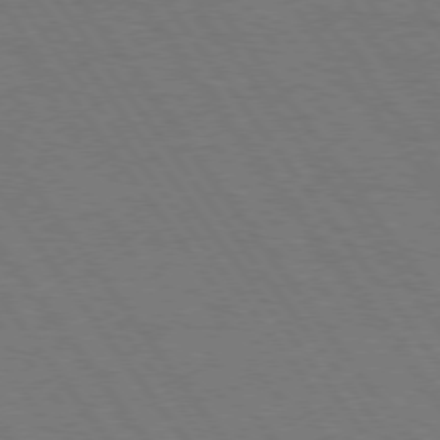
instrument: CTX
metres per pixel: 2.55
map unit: Hpe
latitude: 74.9514
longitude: -137.3293
